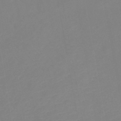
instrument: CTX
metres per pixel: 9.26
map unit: lHb
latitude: -37.5210
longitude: 74.6330
